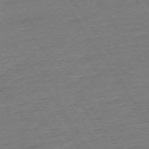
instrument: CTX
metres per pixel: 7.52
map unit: Ap
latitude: -74.1795
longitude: -84.2334
